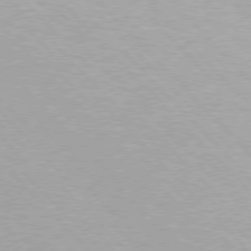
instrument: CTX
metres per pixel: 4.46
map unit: Hpe
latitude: 76.2900
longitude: -156.1388
